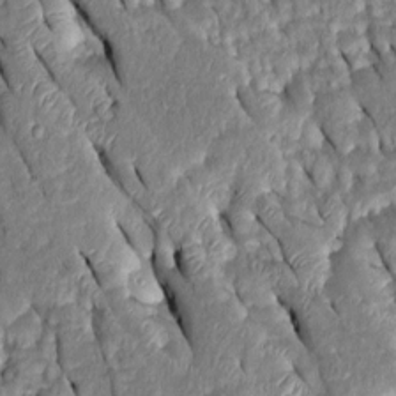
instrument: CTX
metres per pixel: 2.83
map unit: Htu
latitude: -0.6141
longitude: 149.5777
